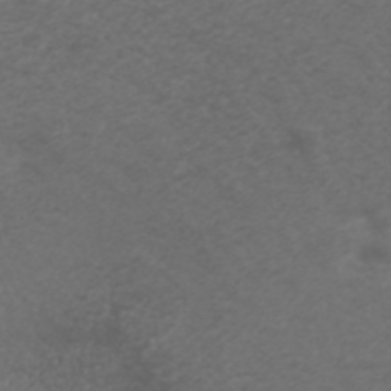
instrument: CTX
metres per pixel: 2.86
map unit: ANa
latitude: 38.7624
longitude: 24.1795
